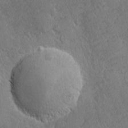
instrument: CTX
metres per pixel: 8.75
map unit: Ave
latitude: -10.4440
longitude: -120.4223
